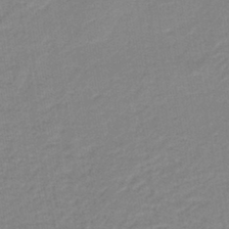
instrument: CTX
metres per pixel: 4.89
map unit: HNb
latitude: -40.1983
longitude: 50.8408
